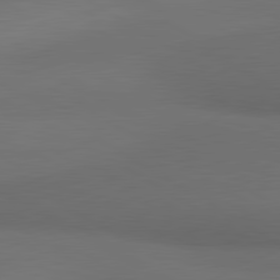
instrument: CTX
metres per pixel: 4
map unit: lApd
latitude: 80.9325
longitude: 160.1795
